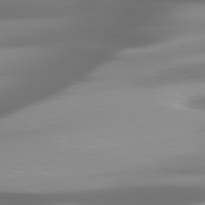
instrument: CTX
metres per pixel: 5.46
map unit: lApd
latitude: 80.1767
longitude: -139.1592
